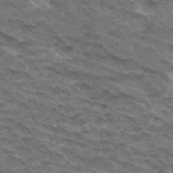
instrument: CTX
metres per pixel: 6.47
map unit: Hto
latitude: 32.1011
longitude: -47.4805
